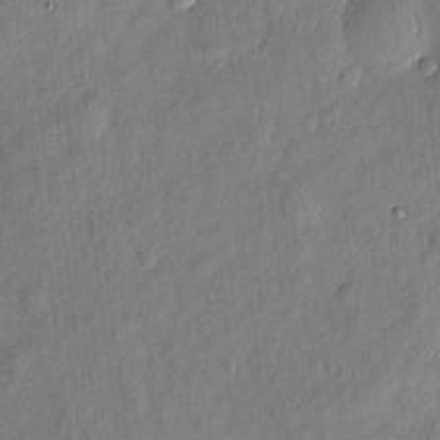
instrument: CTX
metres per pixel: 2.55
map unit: eHh
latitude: 5.5749
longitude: -73.1215
